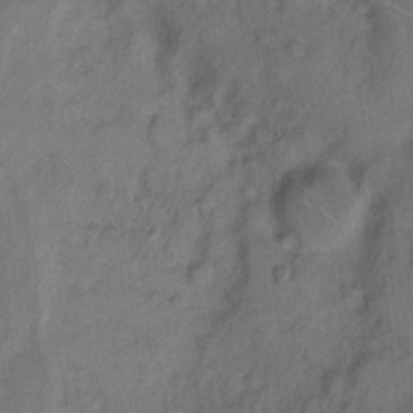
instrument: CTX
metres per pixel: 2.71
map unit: Hto
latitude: 7.1970
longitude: -62.0822
